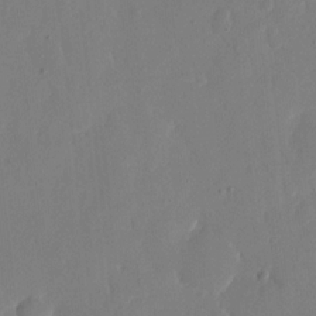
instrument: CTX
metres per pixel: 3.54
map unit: eHh
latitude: 10.8569
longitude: -67.8394
